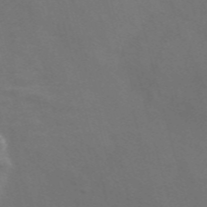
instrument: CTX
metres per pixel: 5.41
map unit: Nve
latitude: -57.8044
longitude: 65.0487
